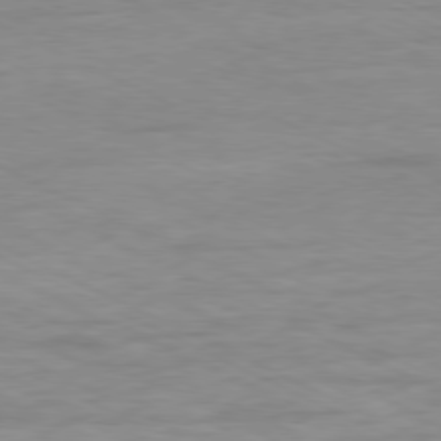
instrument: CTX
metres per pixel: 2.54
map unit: Ap
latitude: -80.1228
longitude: -104.7247
